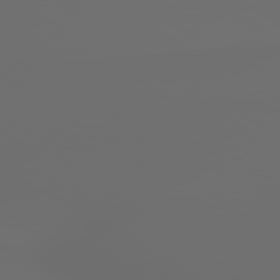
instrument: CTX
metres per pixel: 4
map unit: lApd
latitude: 79.3293
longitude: 176.0661
